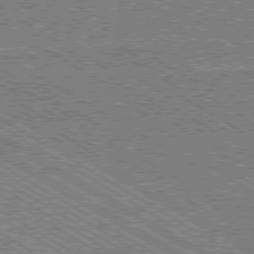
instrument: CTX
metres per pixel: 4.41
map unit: Ap
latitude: -79.9556
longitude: -83.1592
